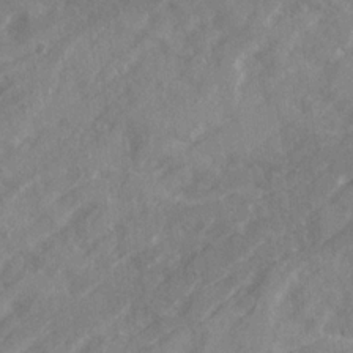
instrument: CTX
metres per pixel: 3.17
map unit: Ave
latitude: 21.0081
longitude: -130.4223
